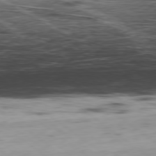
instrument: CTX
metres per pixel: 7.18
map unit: Ap
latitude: -79.0297
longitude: -73.7072
